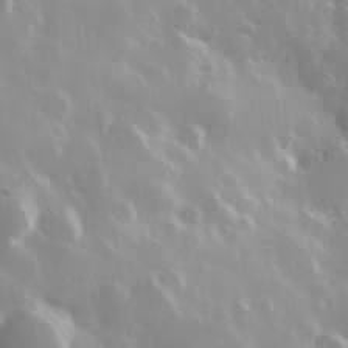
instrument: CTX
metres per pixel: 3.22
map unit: Hve
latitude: 28.7057
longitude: 146.7652
